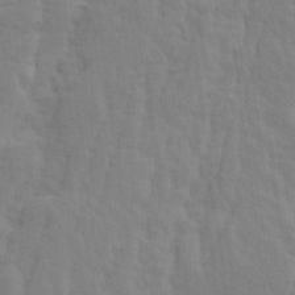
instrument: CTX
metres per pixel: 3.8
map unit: Ave
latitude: 13.8206
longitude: -134.2333
